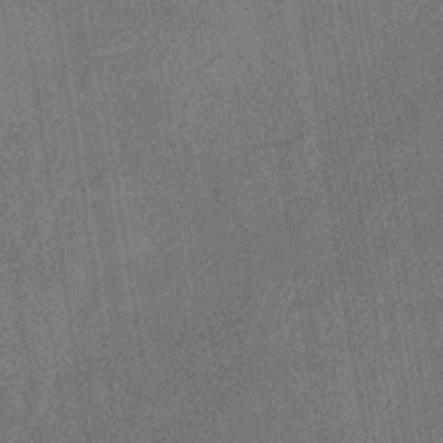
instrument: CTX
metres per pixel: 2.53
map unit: eHb
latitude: -35.5588
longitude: 80.8219
